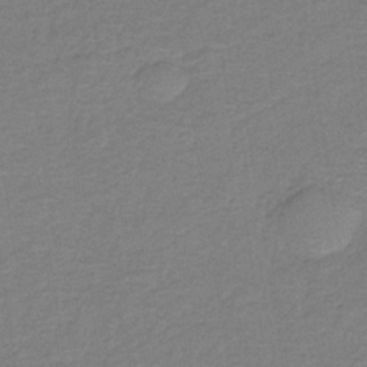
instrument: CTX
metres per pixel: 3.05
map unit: lHb
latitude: -34.7085
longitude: 65.1620
